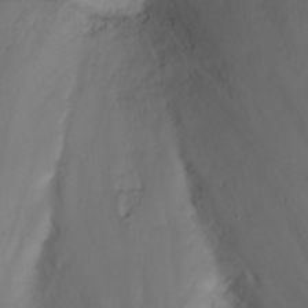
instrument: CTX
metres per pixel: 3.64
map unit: Nhu
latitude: 23.1592
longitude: -65.8583
